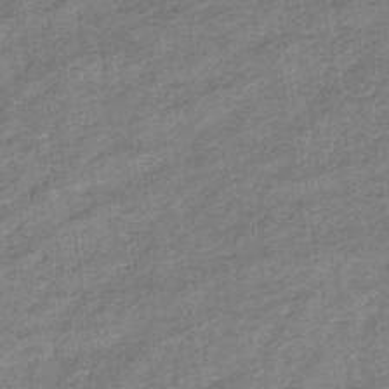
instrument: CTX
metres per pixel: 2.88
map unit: eHb
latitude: -37.0486
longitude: 77.8989
